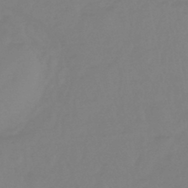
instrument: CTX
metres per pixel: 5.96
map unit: eHb
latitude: -45.8989
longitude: 84.8974
